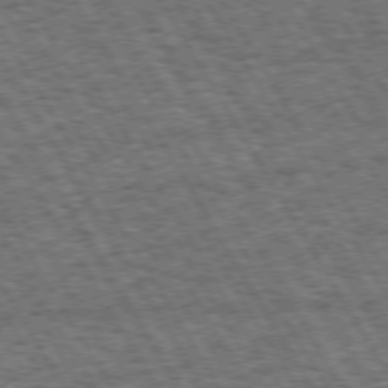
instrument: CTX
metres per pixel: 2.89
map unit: Hpe
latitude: 73.4238
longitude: -125.8394
